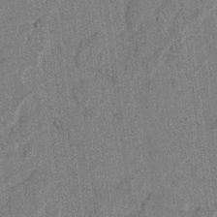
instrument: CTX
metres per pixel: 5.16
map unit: lAvf
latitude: 6.2145
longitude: 169.2753
